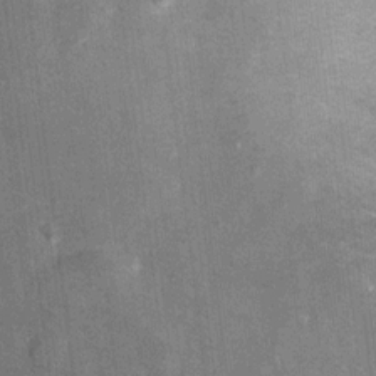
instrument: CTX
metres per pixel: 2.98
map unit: Ht
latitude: 9.2348
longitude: -37.0836
